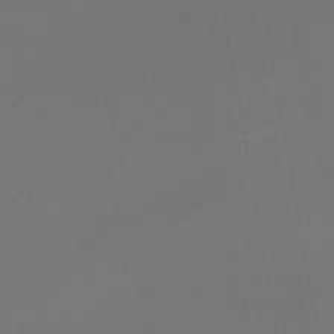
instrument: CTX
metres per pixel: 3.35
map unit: lHb
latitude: -47.4454
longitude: 71.3132
